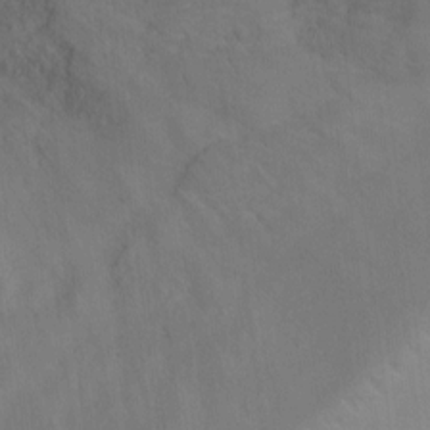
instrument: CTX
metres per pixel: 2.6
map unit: Ht
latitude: -1.3321
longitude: -20.5168
